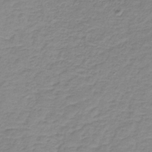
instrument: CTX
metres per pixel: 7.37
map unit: HNb
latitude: -36.5951
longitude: 50.6707
